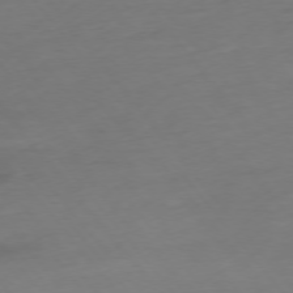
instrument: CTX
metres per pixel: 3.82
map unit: Hpe
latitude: -75.7289
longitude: -15.3482
